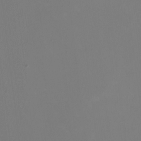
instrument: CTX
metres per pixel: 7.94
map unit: HNhu
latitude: -1.3132
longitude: -5.3482
